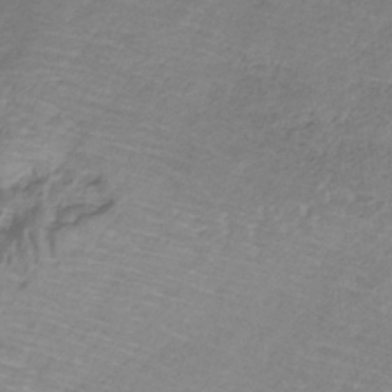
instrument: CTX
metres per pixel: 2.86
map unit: HNb
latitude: -33.5210
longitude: 57.6533
